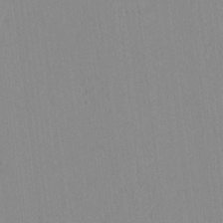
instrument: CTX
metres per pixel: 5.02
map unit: lAvf
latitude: 8.2523
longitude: 167.7100
